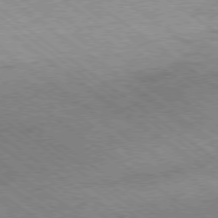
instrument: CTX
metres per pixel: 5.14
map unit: Hpe
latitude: -78.9352
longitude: -22.2522
